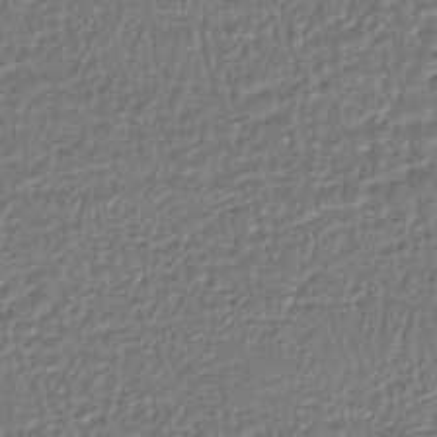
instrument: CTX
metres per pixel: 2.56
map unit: HNhu
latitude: -46.5384
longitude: 103.8611
